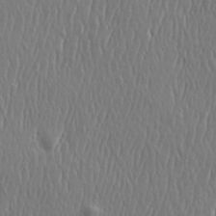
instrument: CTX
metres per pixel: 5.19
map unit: eHh
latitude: 33.6505
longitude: -133.0836
